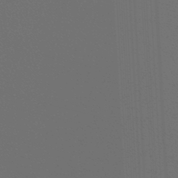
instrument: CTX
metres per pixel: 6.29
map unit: lHb
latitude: -47.3698
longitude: 64.2740
